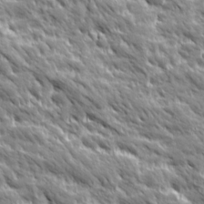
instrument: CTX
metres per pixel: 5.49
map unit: Ave
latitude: 19.6882
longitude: -134.6490
